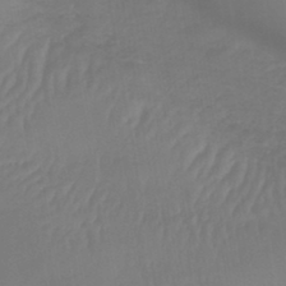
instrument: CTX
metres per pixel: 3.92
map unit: lHb
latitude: -42.9730
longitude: 59.6532
